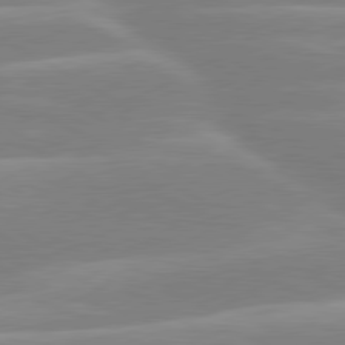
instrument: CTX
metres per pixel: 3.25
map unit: lApd
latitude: 80.1389
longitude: -134.0444
